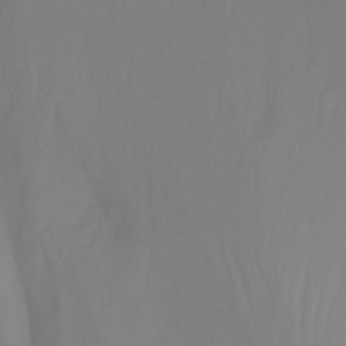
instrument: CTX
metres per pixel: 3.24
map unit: Nhu
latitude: -13.0864
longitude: -58.9325
